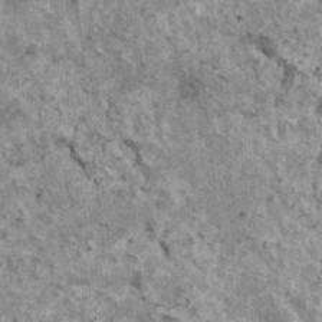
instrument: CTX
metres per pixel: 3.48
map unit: HNhu
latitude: 3.4048
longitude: 4.8219
